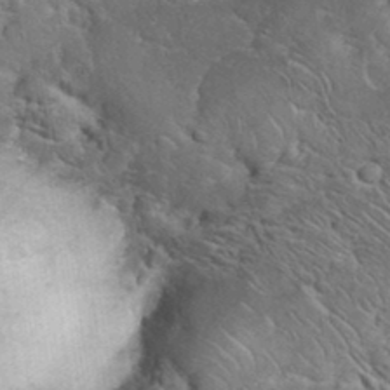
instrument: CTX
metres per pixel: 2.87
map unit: eHh
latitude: 36.0633
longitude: -64.5546
